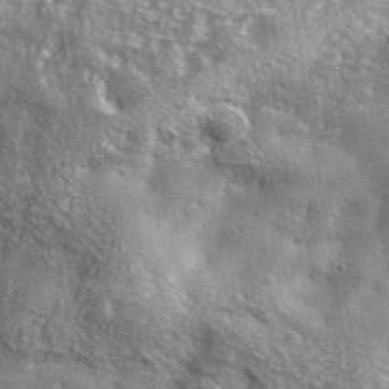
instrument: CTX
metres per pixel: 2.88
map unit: lHvf
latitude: 36.1200
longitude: -90.1200
